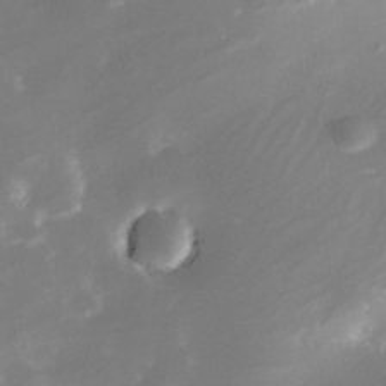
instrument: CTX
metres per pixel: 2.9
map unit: Nhe
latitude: -32.8219
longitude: -115.6127
